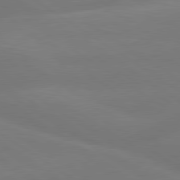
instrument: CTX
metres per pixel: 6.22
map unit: lApd
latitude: 79.6316
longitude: -149.9528
